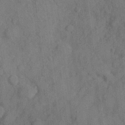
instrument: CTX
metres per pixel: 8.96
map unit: Hve
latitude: 25.0269
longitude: 147.9556
